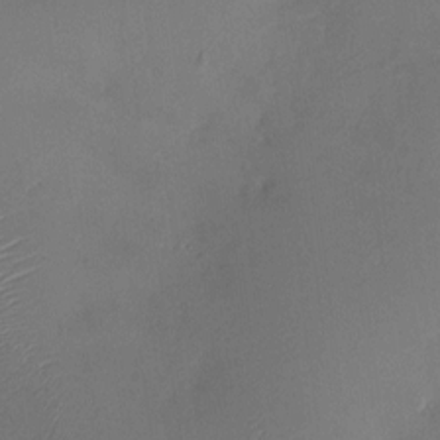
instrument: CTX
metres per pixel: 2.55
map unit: HNhu
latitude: 8.0444
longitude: -0.3089
